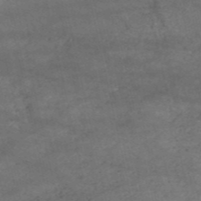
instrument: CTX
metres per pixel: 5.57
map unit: HNb
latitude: -52.5951
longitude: -38.8002
